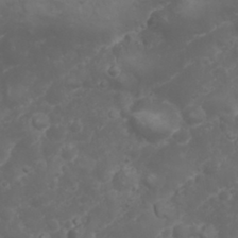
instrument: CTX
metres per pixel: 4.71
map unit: Nhu
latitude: 23.8772
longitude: -59.9339
